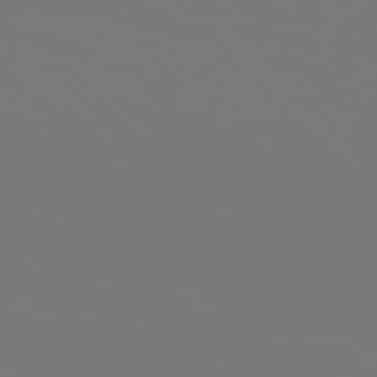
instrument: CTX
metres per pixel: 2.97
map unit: Hpe
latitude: 76.6112
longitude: -136.3279
